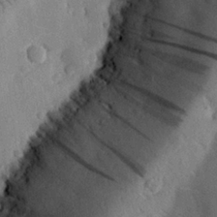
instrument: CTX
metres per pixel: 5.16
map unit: eHh
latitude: 26.9136
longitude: -80.7813
